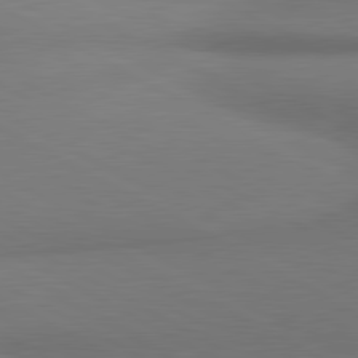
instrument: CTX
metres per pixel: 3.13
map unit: lApd
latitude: 80.9514
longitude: 155.4644
